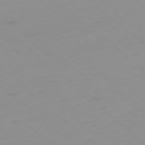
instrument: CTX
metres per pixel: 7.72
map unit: Hpe
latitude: -78.6329
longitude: 12.4062
